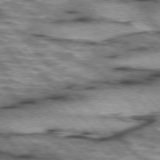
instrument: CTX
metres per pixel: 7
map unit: lApd
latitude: 76.1766
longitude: -50.2711
